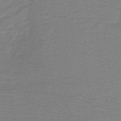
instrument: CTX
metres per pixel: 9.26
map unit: lHb
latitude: -41.5966
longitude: 52.4818
